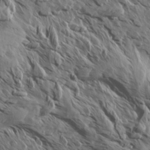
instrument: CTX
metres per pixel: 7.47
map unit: Aa
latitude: 14.0444
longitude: -143.2537
